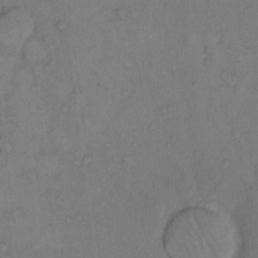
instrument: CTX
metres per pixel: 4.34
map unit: Hto
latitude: 10.8380
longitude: -58.9892
